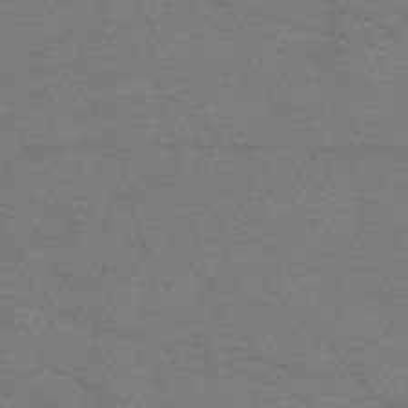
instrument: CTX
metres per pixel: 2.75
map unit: Nve
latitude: -58.2550
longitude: 61.2376
